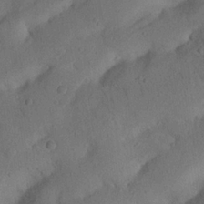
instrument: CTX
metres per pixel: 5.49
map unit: Nhu
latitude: 21.7072
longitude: -74.3089
